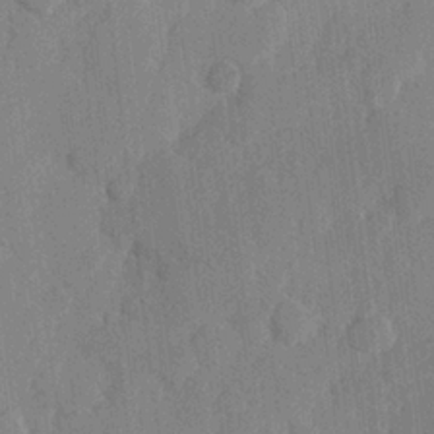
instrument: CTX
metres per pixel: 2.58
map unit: Hve
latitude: 25.6693
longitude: 148.9731
